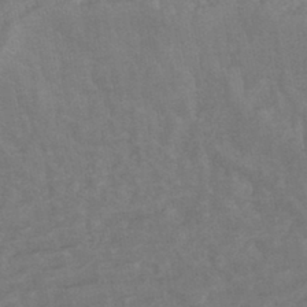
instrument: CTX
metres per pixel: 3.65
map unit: lHb
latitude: -43.6721
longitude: 80.9164
